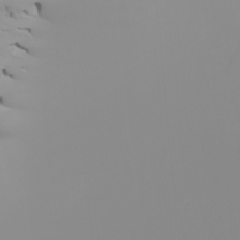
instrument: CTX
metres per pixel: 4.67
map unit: Nhu
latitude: -5.7855
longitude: -96.2900
